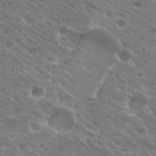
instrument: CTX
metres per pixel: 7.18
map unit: Hto
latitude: 25.7638
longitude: -40.1388
